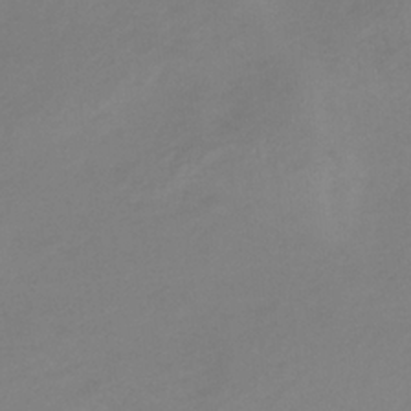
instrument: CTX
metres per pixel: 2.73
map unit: HNb
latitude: -33.0298
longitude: 60.8975
